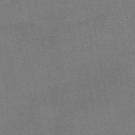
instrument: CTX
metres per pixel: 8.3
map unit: eAb
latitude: 47.8017
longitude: 106.1606
